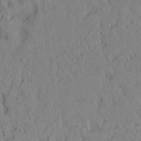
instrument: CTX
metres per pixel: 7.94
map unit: Aa
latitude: 21.4049
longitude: -148.0633
